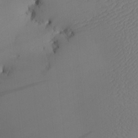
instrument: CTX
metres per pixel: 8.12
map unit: eHh
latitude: -1.7856
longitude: 16.0283
